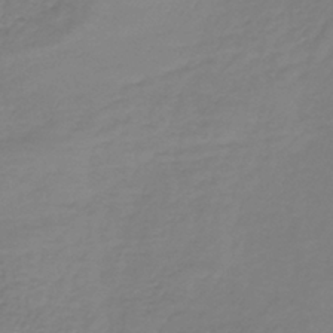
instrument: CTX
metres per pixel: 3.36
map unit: lHb
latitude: -40.4062
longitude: 69.9556
